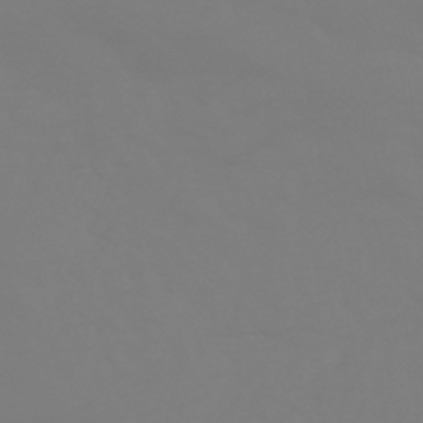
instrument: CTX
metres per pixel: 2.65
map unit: HNhu
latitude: -46.2550
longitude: 90.5007
